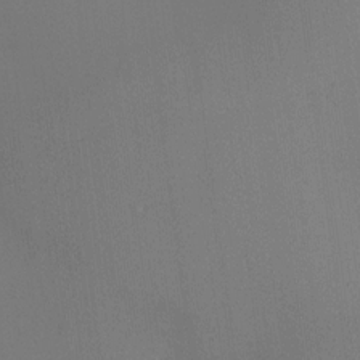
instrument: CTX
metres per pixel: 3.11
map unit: HNhu
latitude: 13.7828
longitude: 13.4266
